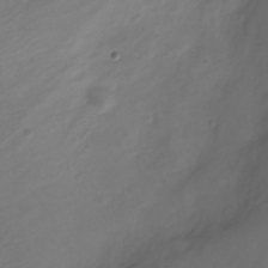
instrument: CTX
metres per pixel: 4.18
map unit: Nve
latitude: -20.5007
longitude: 106.8408
